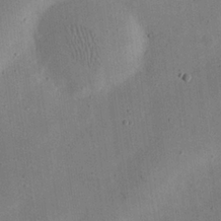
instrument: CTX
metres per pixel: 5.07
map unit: eHh
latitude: 24.7813
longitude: -68.8002
